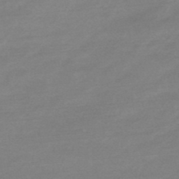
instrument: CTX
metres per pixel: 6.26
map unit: eHb
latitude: -48.2173
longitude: 86.1984
